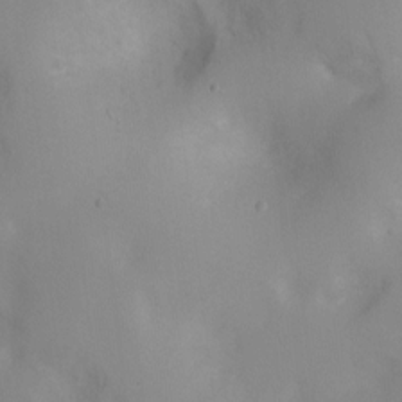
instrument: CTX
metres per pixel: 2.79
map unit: Ht
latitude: -7.1809
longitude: -23.8394
